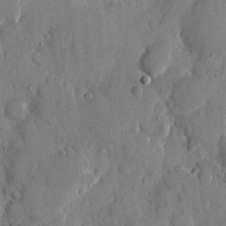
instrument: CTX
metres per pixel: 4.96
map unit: eHh
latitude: 9.2537
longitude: -67.4237
